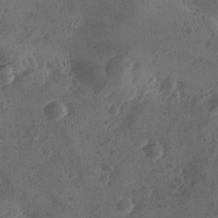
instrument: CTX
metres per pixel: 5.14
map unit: Ave
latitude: -9.6722
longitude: -118.2900
